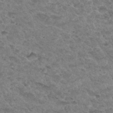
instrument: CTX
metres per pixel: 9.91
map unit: Hto
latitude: 32.1011
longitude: -48.3089
